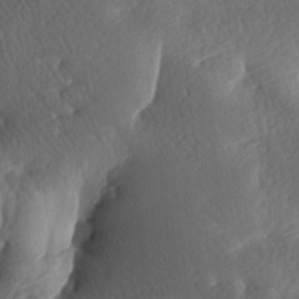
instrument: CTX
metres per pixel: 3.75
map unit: lAa
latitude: -8.4251
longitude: -126.9136
